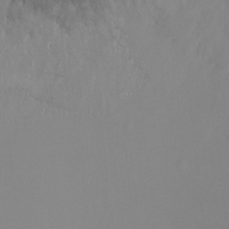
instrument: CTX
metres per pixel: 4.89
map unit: Ht
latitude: -15.8423
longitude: -44.0255
